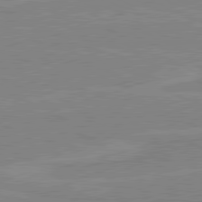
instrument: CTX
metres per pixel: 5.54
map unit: lApd
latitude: 80.6113
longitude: 170.2551
